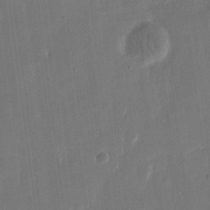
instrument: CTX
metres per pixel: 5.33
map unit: eHh
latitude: 13.5938
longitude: -70.8758
